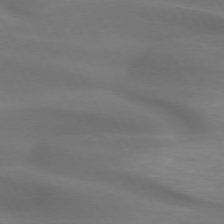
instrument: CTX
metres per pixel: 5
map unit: lApd
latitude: 72.5168
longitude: -49.5938
